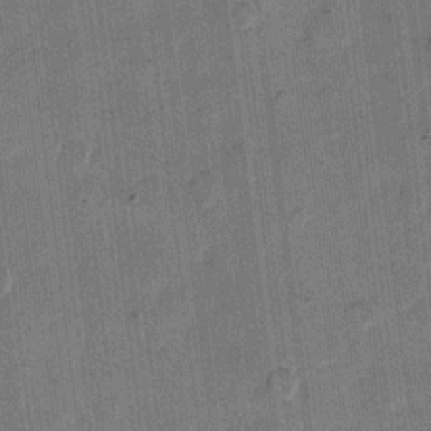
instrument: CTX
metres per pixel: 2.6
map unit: eHh
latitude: 11.9906
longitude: -66.1766
